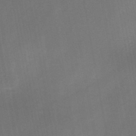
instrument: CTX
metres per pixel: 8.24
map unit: HNb
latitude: -44.4818
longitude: -39.6505
